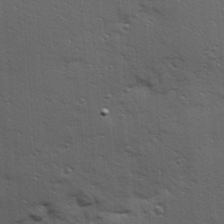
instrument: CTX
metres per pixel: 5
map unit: Hve
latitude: 24.5545
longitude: -96.4223
